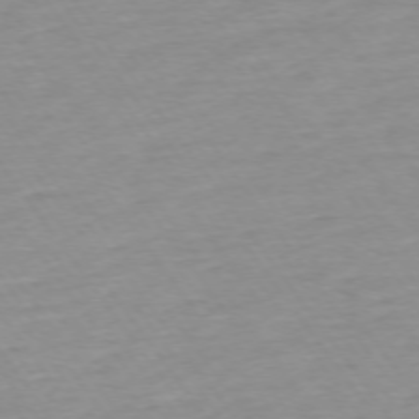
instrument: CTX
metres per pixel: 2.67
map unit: Ap
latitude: -74.5952
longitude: -83.5749
